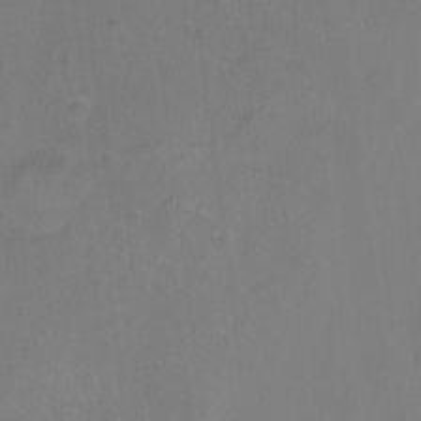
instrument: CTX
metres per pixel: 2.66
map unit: Hto
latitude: -11.7289
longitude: -39.0647
